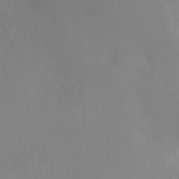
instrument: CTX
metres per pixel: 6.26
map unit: Ht
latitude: -11.4454
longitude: -45.6694
